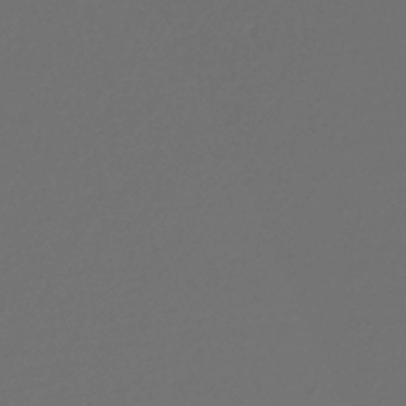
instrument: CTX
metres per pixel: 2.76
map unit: lHb
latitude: -42.5573
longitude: 70.1984
